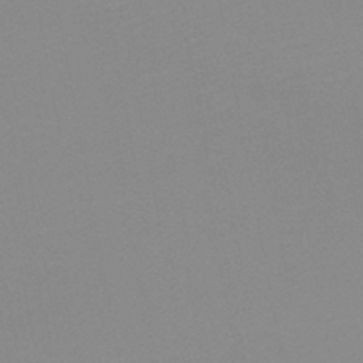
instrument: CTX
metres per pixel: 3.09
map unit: HNb
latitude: -45.3888
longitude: -43.4615
